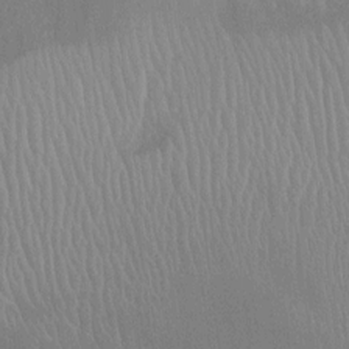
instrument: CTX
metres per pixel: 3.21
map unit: Nhu
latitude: -14.1795
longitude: -25.1214
